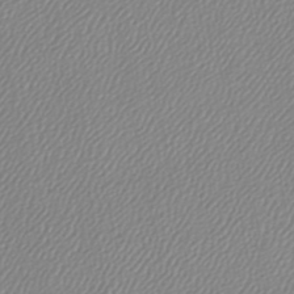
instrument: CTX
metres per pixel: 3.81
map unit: lHb
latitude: -45.2565
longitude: 74.0661
